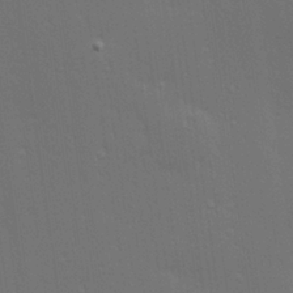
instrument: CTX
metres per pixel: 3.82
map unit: Hve
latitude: 27.5371
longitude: -92.8758
